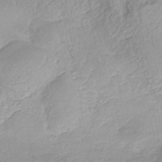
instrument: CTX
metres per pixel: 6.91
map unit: eHh
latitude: -39.4832
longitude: -28.8002
